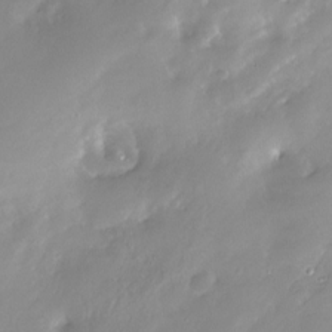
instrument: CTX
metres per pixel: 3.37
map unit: Nhe
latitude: -28.9353
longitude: -109.9528
